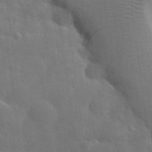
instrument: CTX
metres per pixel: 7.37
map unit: Nhu
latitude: 25.8016
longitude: -71.2159
